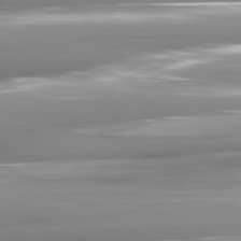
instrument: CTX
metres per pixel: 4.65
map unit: lApd
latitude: 81.1781
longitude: -144.4412
